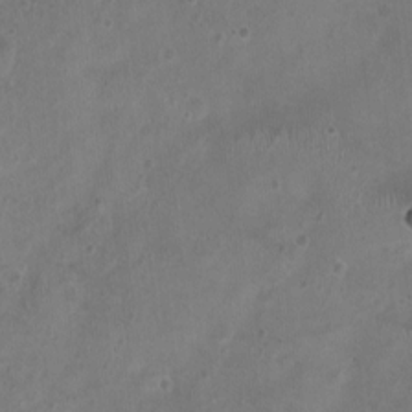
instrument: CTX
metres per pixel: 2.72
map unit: Nhu
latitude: 1.0080
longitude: -15.3671
